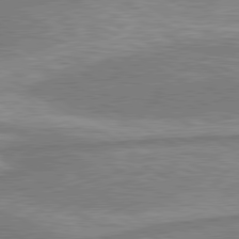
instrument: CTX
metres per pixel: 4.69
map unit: lApd
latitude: 80.1767
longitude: -177.8961
